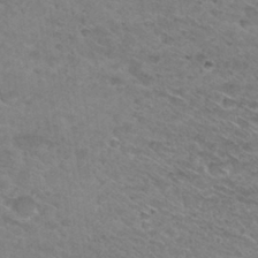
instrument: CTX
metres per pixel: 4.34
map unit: Hto
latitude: 30.6491
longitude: -46.5546
